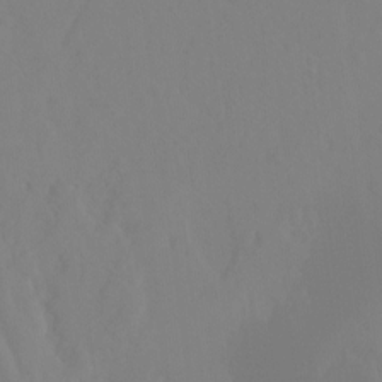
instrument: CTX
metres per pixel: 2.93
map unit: Hto
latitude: -6.9163
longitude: -47.8395
